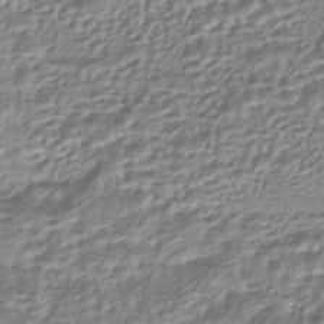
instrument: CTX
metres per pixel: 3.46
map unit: HNhu
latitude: -45.1620
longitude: 103.5399
